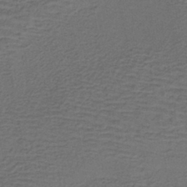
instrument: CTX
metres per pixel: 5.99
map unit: lHb
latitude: -39.3132
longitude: 59.3131
